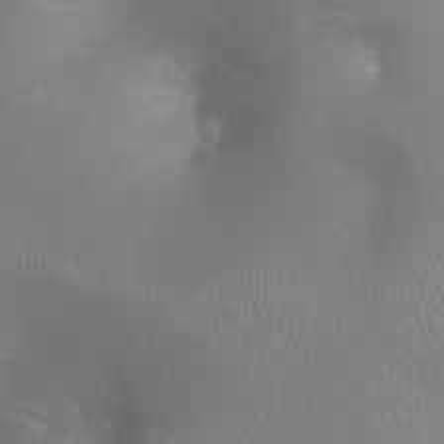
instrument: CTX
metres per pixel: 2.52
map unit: Ht
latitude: -1.4077
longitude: -17.4804
